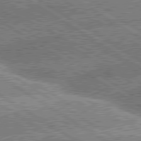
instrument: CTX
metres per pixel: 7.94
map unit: lApd
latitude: 80.2900
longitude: -151.7260
